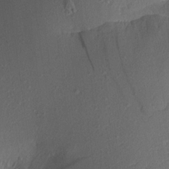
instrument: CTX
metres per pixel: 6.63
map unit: Aa
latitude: 15.0459
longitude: -142.5735
